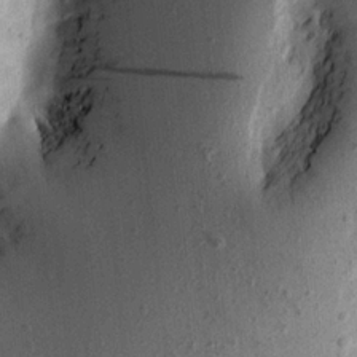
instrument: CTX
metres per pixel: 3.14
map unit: Aa
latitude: 19.6505
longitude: -146.0255
